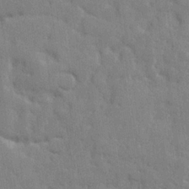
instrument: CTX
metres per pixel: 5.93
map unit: lHvf
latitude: 24.1199
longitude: 142.4062
